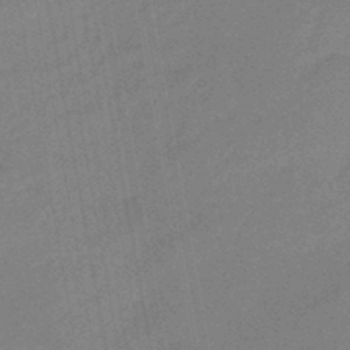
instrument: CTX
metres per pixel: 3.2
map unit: eHb
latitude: -45.0109
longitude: 87.8800
